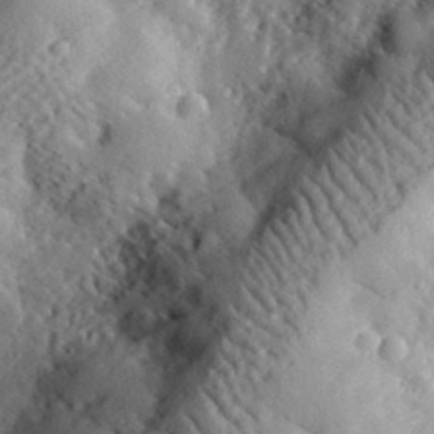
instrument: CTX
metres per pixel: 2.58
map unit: lHvf
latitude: 33.6694
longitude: -83.4993
